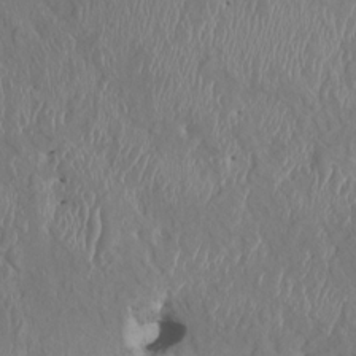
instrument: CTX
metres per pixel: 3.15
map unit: HNhu
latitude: 3.5749
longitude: -5.6694
